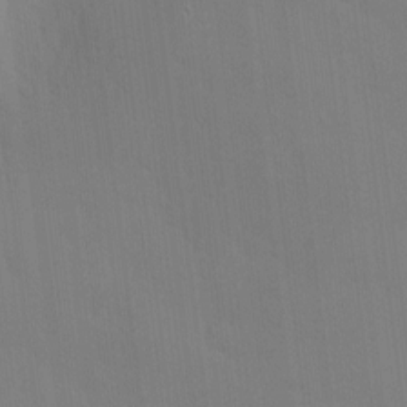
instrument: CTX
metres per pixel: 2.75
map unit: Hve
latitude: -10.6330
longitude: 175.7477
